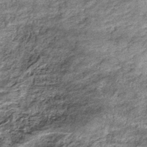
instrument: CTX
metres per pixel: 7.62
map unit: lHb
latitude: -36.6707
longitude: 67.2943
